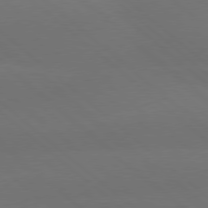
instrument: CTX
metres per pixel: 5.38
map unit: lApd
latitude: 77.8961
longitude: -56.4601
